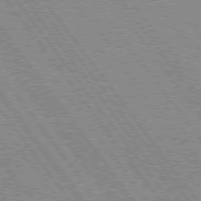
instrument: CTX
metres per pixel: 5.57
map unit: Hpe
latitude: 75.2348
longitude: -149.1403
